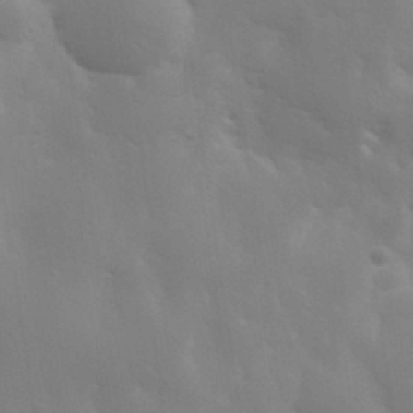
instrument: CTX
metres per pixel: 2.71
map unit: eHh
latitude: 31.5749
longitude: -70.2144
